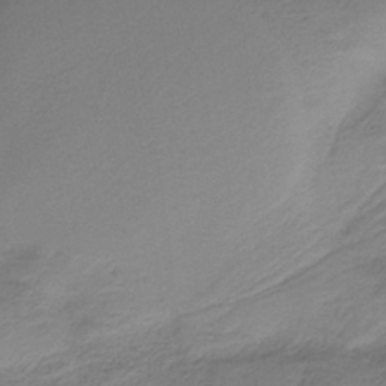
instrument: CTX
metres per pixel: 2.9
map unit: HNb
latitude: -37.8233
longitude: 53.4454
